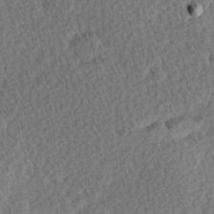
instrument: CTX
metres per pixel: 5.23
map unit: Hve
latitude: 26.9325
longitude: -93.8961
